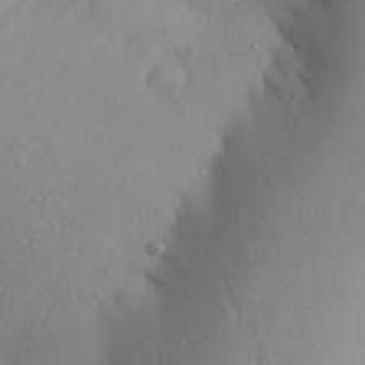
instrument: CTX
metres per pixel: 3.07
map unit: Aa
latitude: 26.9136
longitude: -147.9151
